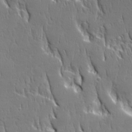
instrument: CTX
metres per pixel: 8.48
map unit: Ave
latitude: 22.5735
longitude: -135.4237
